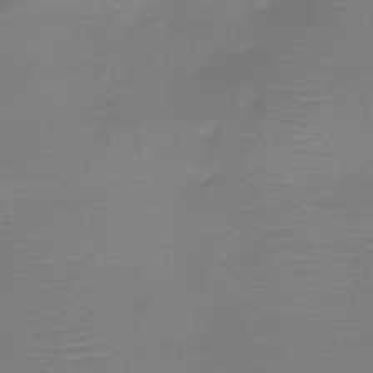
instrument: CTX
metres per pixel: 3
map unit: HNb
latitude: -46.2361
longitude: -42.3845
